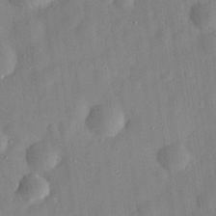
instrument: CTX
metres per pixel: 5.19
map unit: eHh
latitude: 30.3468
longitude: -74.8002
